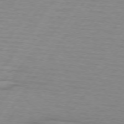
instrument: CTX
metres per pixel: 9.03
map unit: lApd
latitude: 74.1200
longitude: -78.7058
